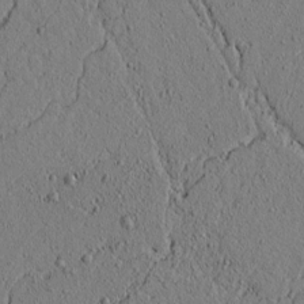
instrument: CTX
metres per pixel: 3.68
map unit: lAvf
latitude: 5.1781
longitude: 166.1228
